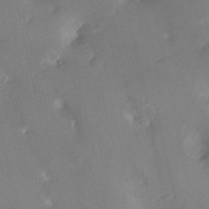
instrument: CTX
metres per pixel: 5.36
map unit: Ht
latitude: -1.2943
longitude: -32.9514
